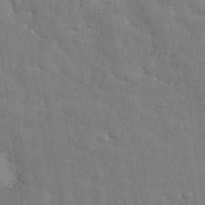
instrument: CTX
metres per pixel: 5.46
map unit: eHh
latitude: 35.5560
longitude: -61.1403
